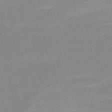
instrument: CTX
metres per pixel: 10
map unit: HNb
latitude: -47.2565
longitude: -47.2537
